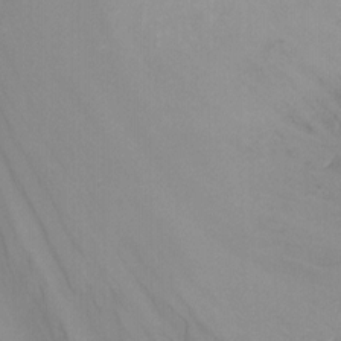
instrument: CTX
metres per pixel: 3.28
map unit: Nhu
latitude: -14.5007
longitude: -58.2712
